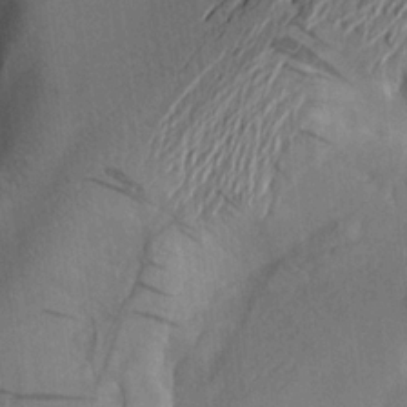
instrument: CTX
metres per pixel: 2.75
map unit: lAa
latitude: 19.0647
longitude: -139.1970
